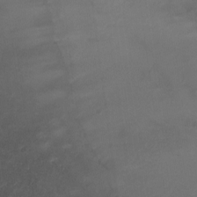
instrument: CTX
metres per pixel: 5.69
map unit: Ht
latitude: 1.3481
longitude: -34.8002
